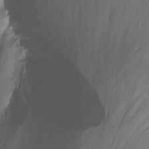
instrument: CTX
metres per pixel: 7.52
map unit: Nhu
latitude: -13.5777
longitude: -63.3482
